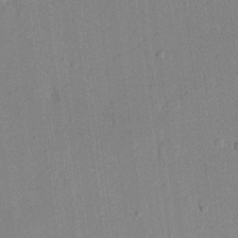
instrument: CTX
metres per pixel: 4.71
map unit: lHvf
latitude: 21.2537
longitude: 144.6330
